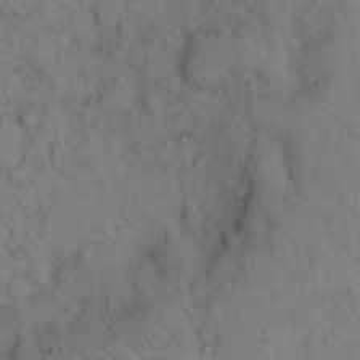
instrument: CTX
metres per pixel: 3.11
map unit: eHh
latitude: 16.4223
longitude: -63.5749
